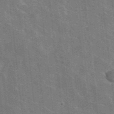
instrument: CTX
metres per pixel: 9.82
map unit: lHvf
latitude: 35.7827
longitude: -90.9136
